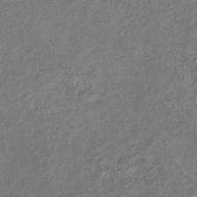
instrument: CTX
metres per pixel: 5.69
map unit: eHb
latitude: -33.5210
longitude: 73.4265
